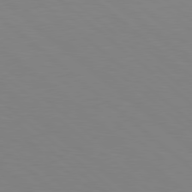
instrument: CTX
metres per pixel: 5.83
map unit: lApd
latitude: 78.7624
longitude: -176.1766
